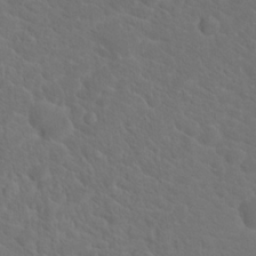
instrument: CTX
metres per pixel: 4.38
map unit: Hto
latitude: 18.9324
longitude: -36.3656
